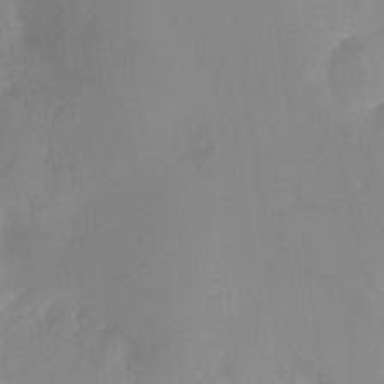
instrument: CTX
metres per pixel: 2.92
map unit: Aa
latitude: -13.5777
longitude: -59.0459
